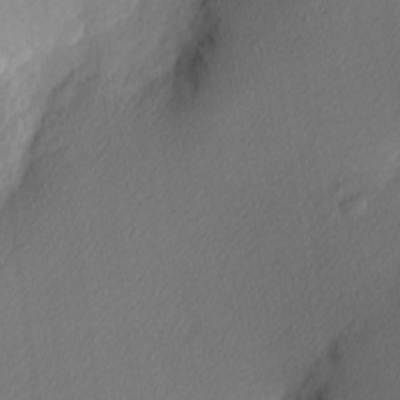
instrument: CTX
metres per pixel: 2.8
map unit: Nhu
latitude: 1.1970
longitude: -77.3481
